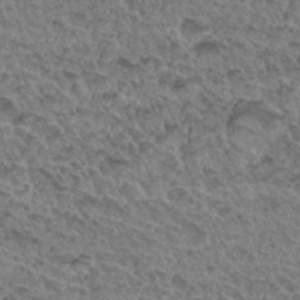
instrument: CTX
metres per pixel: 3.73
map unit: Hto
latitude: 32.2145
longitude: -47.9528
